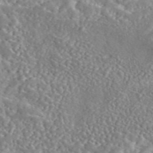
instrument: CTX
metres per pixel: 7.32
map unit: eAb
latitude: 45.2159
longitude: 128.5952
